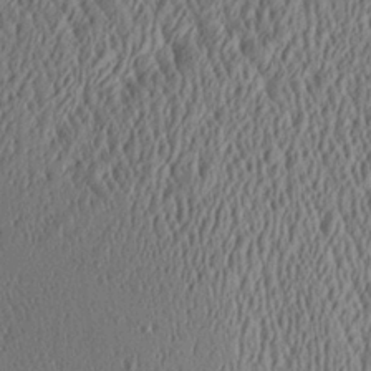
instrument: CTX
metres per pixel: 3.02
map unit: Aa
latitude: 25.6693
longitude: -135.5560
